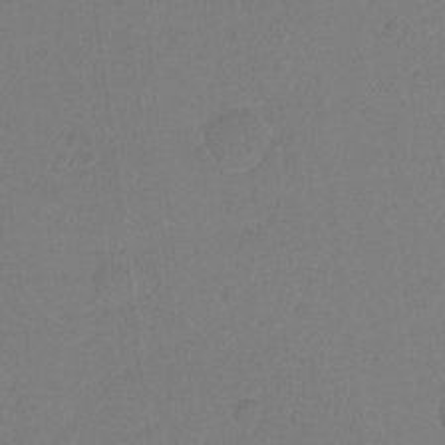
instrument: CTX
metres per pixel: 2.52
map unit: Hto
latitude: -10.8030
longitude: -37.5182
